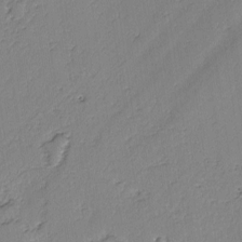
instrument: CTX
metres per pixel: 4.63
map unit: lAvf
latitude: -3.1809
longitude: -107.2159
